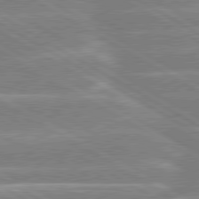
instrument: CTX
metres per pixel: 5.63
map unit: lApd
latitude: 80.1767
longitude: -131.7639
